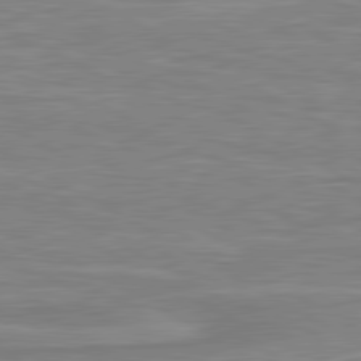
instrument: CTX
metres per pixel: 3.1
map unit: lApd
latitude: 80.6490
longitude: 173.7666
